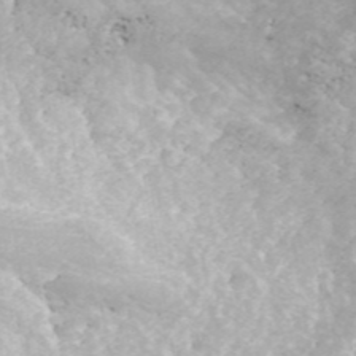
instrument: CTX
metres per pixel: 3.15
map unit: ANa
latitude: 43.7450
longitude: 28.7085
